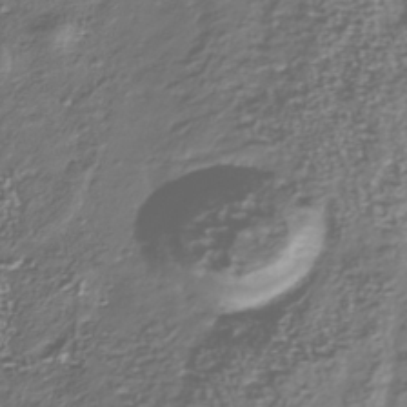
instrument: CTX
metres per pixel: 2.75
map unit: Nhu
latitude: -39.6344
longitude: -81.8016
